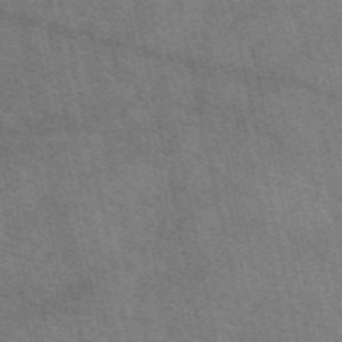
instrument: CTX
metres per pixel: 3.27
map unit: eAb
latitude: 51.2914
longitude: 107.4266
